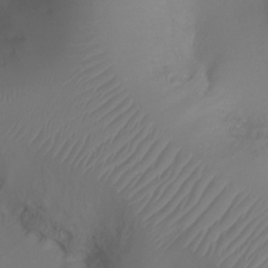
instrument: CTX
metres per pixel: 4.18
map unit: Ht
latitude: -17.8801
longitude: -43.7450
